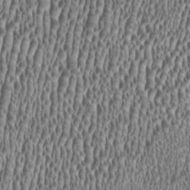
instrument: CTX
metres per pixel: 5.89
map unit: HNhu
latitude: -0.2929
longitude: 0.8597
